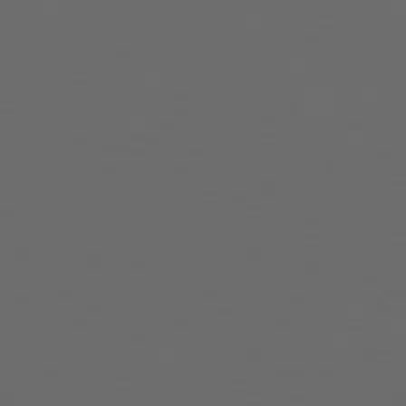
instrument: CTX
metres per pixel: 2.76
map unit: Hpe
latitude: 76.7624
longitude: -138.9136
